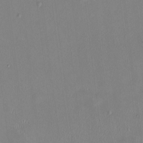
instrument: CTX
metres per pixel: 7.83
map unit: HNhu
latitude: 0.4979
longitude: -4.9325
